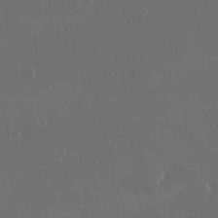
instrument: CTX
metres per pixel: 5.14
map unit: eHh
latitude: -2.6518
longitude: 20.1794
